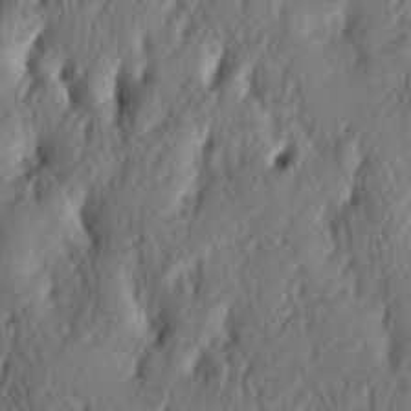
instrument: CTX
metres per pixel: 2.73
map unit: lAa
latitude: -6.7841
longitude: -124.4223
